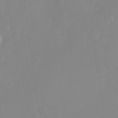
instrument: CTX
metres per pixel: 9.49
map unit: eHh
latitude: 31.4805
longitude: -59.0836
